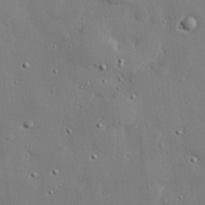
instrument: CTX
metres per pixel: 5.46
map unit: eHh
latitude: 27.3671
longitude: -81.2726
